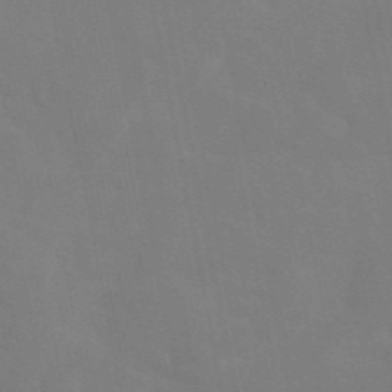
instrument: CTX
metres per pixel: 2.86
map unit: eAb
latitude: 45.5938
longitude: 121.3509
